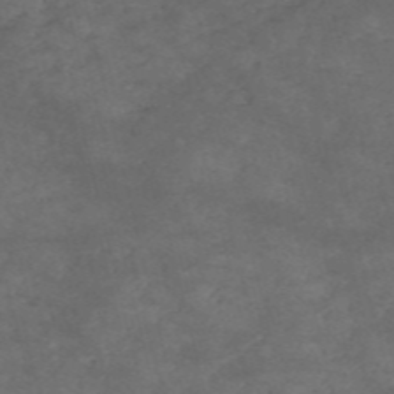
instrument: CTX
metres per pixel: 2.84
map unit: HNb
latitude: -55.6911
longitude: -45.1781
